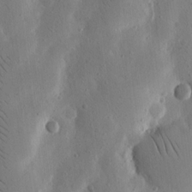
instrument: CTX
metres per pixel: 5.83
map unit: Nhu
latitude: 15.5372
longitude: -77.6127
